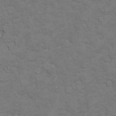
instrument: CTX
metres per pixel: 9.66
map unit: Ht
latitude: 11.6127
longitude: -33.2915
